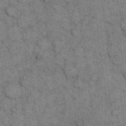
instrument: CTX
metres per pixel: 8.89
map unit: eHh
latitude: 15.7828
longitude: -65.8016
